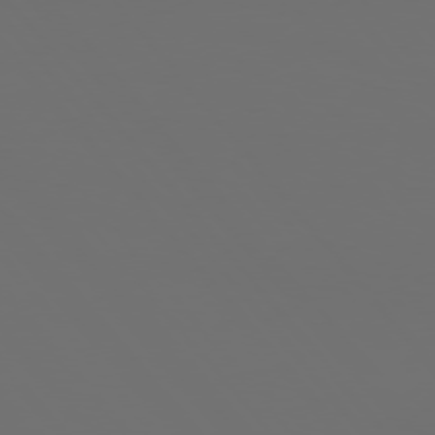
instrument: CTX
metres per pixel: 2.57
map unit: Hpe
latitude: 76.3089
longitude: -139.1781
